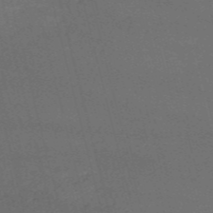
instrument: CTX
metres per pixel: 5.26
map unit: HNb
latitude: -54.7085
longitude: -36.6113
